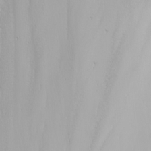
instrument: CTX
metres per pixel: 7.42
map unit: Nhu
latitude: -4.0283
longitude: -88.4979
